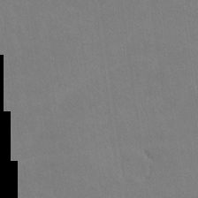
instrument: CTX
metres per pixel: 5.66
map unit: lHvf
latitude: -10.4629
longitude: -102.5168
